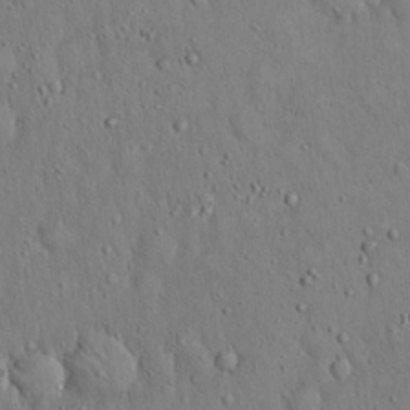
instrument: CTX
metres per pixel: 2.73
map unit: Hto
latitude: 14.9136
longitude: -58.2145
